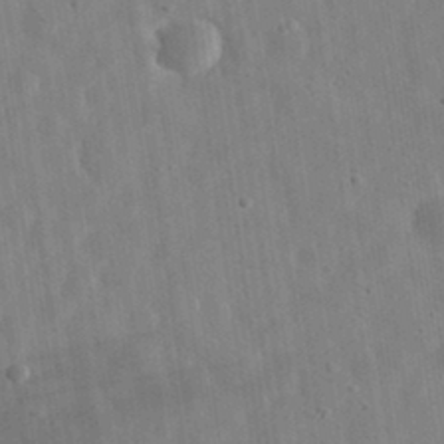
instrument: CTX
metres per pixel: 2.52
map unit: eHh
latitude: 32.7813
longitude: -78.3468
